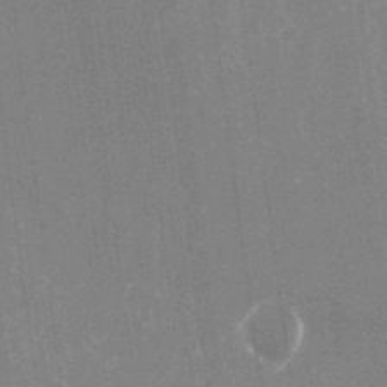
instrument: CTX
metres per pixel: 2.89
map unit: Nhu
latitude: -25.5588
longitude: -73.1593
